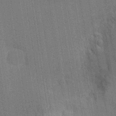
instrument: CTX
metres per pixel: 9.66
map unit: Nhu
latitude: 0.3089
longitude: -78.8569
